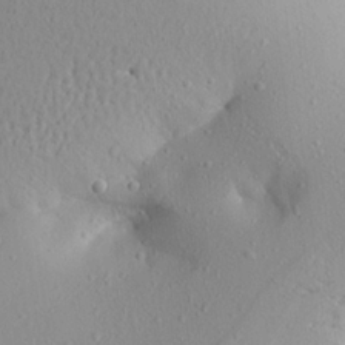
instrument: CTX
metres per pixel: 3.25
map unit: Aa
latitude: 20.3468
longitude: -148.3845
